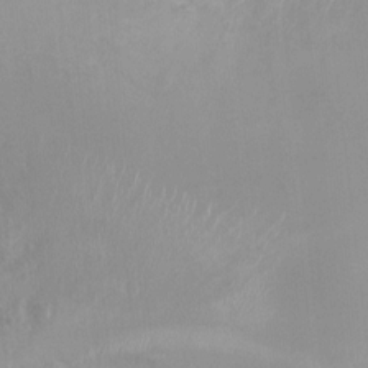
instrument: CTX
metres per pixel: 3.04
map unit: Nhu
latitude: 6.4979
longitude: -18.7624
